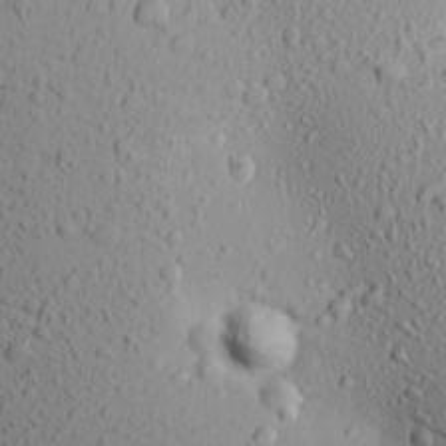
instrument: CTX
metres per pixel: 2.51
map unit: Aa
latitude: 17.7639
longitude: -147.6883
